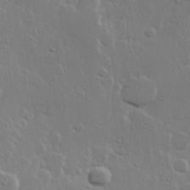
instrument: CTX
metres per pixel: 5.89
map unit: Hve
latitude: 23.4993
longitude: 145.5777
